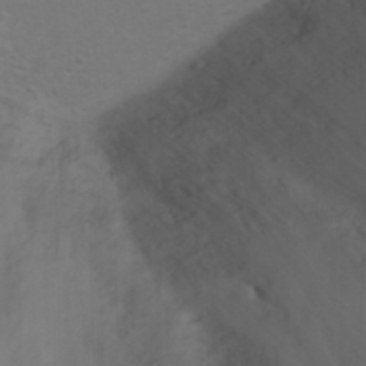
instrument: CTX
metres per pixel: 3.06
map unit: Nhu
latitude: 23.6694
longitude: -62.5168
